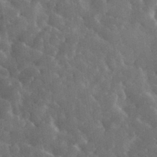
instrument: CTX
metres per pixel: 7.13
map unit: lHvf
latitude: 33.7450
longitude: -86.2900
